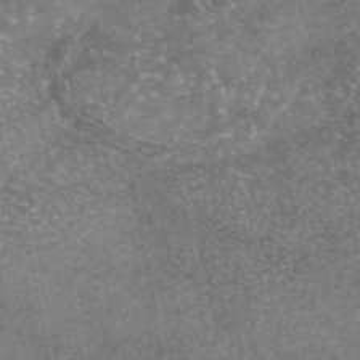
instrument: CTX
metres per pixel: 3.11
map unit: eAb
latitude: 46.2145
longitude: 123.5210
